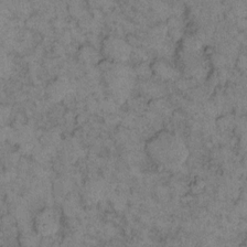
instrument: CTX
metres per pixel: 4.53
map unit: eHh
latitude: 11.9339
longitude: -62.9514
